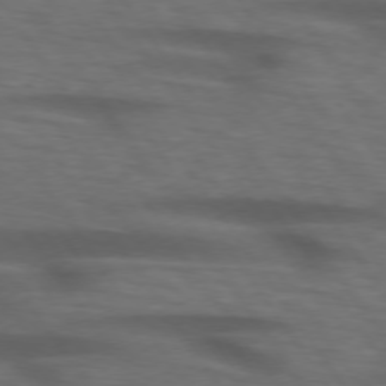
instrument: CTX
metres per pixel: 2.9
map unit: lApd
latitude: 74.3278
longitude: -74.9514
